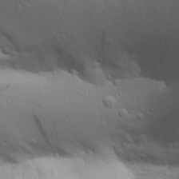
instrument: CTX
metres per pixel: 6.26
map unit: Aa
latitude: 26.5357
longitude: -136.5546
